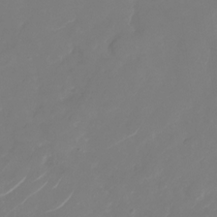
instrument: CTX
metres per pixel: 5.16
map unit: Nhu
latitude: -28.8219
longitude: -71.7827
